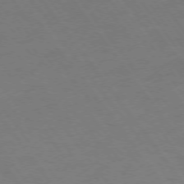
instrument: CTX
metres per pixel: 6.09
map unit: Ap
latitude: -75.6533
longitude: -64.9703
